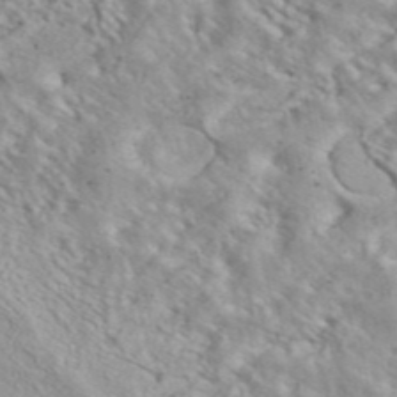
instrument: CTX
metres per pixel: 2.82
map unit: ANa
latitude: 45.0081
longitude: 36.9352
